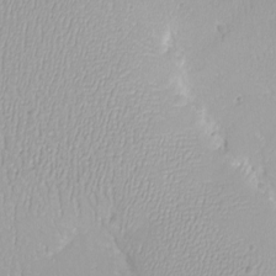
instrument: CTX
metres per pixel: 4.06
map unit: eHh
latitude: -9.2754
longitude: -68.8191
